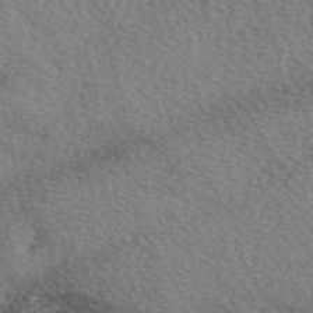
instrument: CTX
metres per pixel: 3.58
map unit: eAb
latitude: 50.5923
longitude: 114.2928
